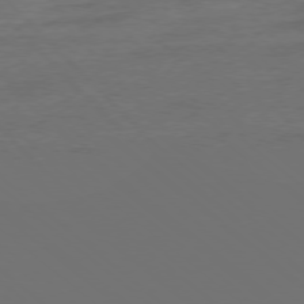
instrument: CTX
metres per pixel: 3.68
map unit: Ap
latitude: -77.7478
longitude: -95.0459
